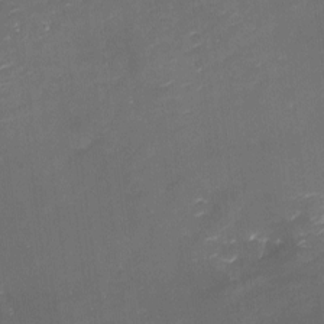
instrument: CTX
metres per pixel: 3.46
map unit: eHh
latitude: -1.7289
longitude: -80.3845
